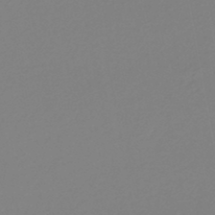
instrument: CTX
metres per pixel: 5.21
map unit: lHb
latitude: -45.6533
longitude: 74.1795
